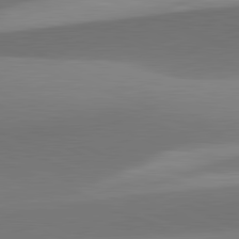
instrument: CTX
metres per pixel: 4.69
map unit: lApd
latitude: 81.5938
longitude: 129.7856
